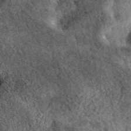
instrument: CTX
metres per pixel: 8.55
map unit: eAb
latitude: 38.8380
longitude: 109.7855
